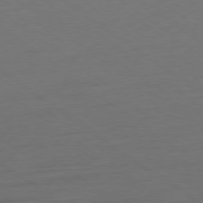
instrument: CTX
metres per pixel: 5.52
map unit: Ap
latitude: -78.9163
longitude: -95.2537
